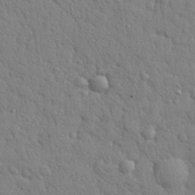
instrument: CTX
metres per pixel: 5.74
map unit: eHh
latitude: 28.3089
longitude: -75.5560
